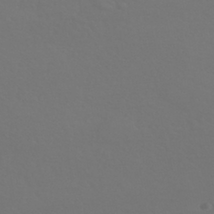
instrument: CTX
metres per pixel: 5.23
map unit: HNhu
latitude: -43.5021
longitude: 94.1039
